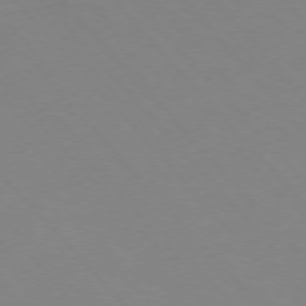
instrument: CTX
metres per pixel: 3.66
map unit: Hpe
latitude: -76.5763
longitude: -19.6127
